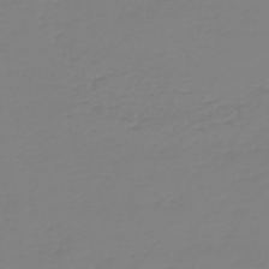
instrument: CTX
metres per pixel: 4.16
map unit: HNb
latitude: -46.0283
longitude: 54.5952
